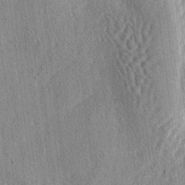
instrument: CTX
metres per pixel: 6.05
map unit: lAa
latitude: -4.8030
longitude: -126.1578
